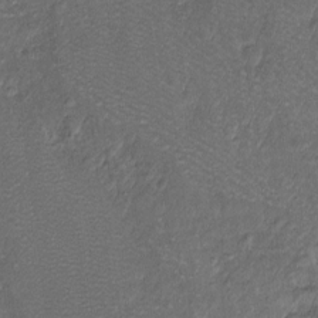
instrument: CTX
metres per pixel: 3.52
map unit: Htu
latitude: -6.7841
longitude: 159.1242
